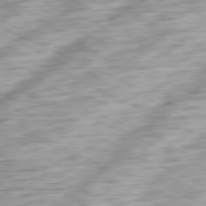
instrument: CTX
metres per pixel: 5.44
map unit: Ap
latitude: -80.5574
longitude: -67.4426
